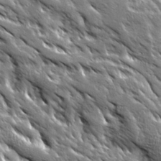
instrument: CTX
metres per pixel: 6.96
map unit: Ave
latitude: 19.7638
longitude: -135.6505
